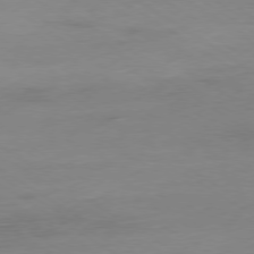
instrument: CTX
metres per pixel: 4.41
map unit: Ap
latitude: -79.1242
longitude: -63.9906
